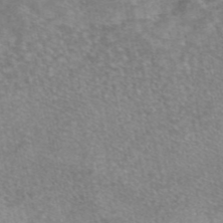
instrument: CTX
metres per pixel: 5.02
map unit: eAb
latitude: 45.5560
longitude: 105.7666
